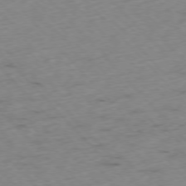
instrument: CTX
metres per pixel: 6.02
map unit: Ap
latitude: -76.6141
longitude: -60.5357
